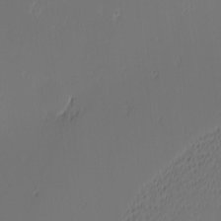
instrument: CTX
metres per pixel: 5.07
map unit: Nhu
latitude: -4.1983
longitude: -85.8961
